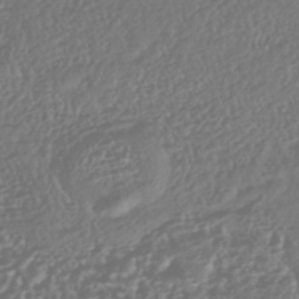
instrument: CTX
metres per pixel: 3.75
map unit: HNhu
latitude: -44.1228
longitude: 104.4440
